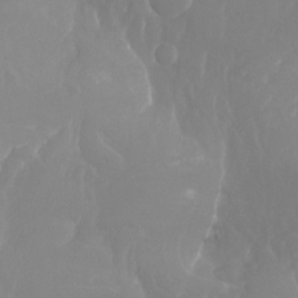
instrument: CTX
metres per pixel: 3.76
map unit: Nhu
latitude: -13.8800
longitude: -59.7828
